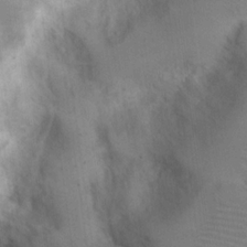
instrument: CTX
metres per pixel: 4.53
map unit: eHh
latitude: 18.4790
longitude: -67.3481
